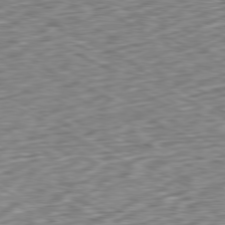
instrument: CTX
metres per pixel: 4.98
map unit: Ap
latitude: -79.7477
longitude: -67.5560
